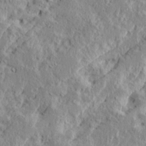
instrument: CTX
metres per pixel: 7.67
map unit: Ave
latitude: 15.7261
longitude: -138.0822
